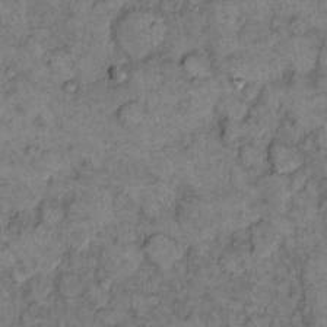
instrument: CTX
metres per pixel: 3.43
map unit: eHh
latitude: 11.5371
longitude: -62.9892
